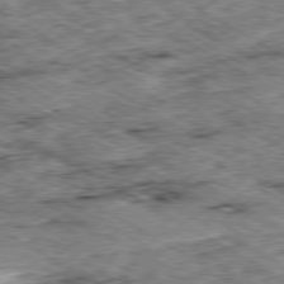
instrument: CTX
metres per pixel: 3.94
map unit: Ap
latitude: -80.2173
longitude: -48.4412
